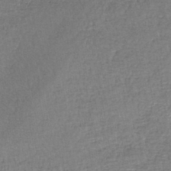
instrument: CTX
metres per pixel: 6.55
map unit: lHb
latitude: -45.0864
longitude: 58.5573
